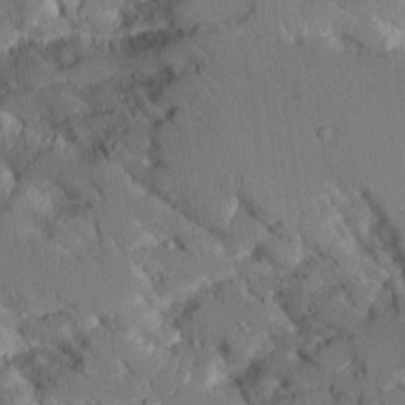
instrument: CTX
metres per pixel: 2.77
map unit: Aa
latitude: 11.4804
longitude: -125.7638
